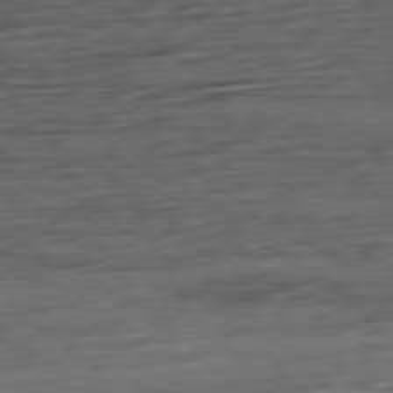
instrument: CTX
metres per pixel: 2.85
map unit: Ap
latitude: -81.1809
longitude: -96.8569
